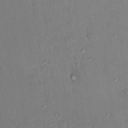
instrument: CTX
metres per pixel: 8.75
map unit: Nhu
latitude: 12.6680
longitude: -27.6316
